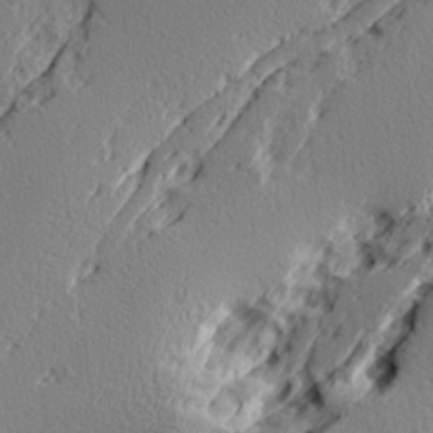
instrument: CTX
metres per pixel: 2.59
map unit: Ave
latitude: 16.6491
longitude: -138.1956
